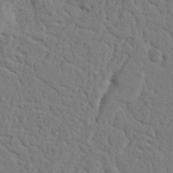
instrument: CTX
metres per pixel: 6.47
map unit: Nhu
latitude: 15.7450
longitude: -75.6127
